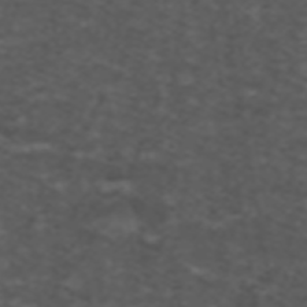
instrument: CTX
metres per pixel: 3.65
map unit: ANa
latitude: 39.2159
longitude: 24.2550
